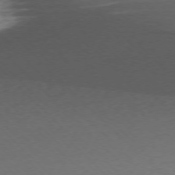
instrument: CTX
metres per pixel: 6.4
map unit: Ap
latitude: -76.6518
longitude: -71.0269
